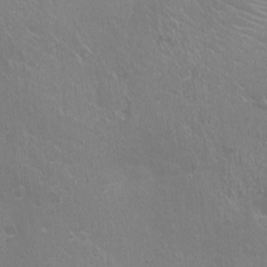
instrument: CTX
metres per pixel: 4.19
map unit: Ht
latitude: -1.2754
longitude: -17.2159
